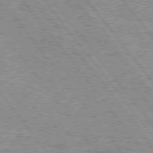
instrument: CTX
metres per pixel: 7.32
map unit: Hpe
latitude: 75.8394
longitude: -156.3089
